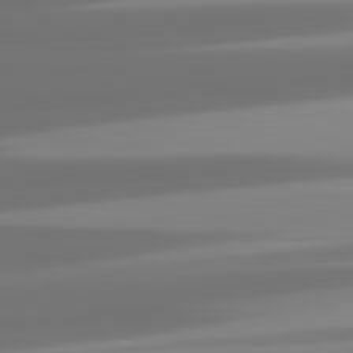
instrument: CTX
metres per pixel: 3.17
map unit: lApd
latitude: 81.5938
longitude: -137.6127
